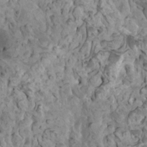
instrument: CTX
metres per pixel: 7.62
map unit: HNhu
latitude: 6.2711
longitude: -1.2915
